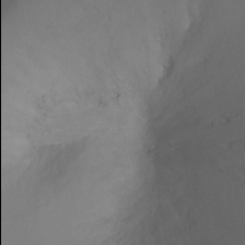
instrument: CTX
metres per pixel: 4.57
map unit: Ht
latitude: -1.2943
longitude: -17.9906
